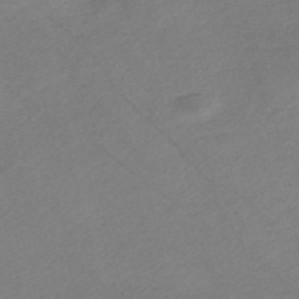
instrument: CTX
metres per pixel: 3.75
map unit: Nve
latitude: -57.1998
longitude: 53.6721
